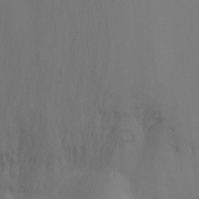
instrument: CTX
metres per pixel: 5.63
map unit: Ht
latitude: -10.5385
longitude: -33.5749
